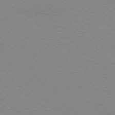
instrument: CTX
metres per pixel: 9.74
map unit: Ap
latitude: -77.5966
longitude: -66.6679
